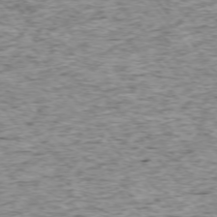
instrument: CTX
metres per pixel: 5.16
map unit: Ap
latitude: -75.1620
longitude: -87.2159
